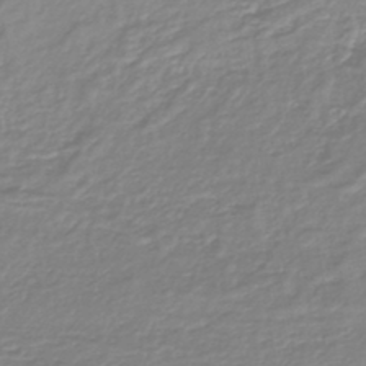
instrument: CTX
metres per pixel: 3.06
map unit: lHb
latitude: -41.9556
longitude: 69.3698
